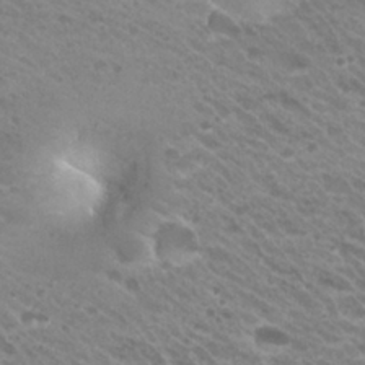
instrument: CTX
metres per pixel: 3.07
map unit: Hto
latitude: 26.7624
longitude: -35.6127
